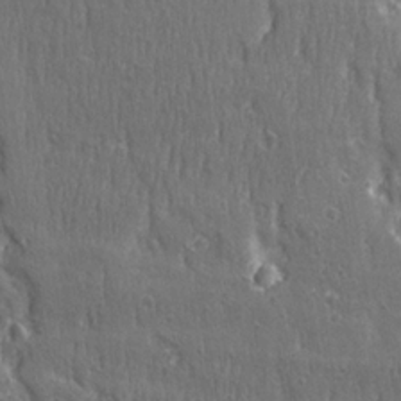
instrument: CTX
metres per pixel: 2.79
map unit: Ave
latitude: 22.4034
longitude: -134.7246
